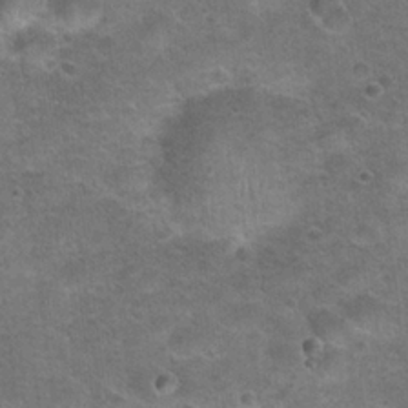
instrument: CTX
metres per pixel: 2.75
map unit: Hto
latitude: 23.1781
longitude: -49.8016
